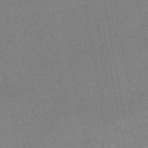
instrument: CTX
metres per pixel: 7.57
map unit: HNb
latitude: -47.3698
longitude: -39.7072
